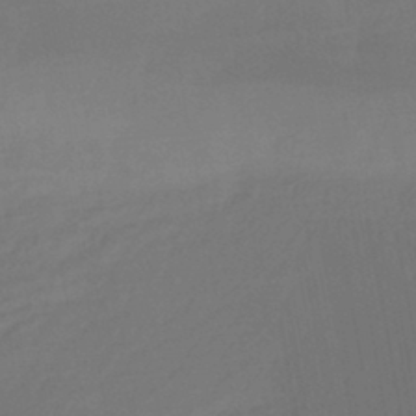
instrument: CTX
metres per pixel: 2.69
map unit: eHb
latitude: -43.3509
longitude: 87.5210
